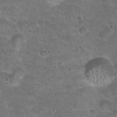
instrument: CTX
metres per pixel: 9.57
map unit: Hto
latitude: 23.7450
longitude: -49.5749
